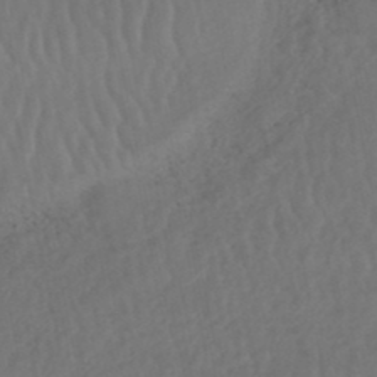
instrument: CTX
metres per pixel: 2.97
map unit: HNhu
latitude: -48.4440
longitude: 97.4077
